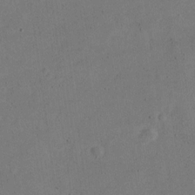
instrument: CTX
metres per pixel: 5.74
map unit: Nve
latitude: -24.9353
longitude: 107.2187
